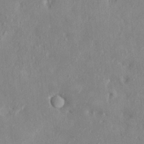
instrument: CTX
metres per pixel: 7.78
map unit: HNhu
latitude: 6.9136
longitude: -2.7435
